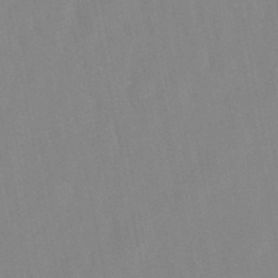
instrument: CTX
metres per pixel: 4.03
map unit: lHb
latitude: -48.5952
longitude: 71.9367
